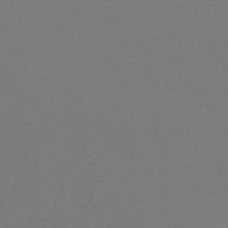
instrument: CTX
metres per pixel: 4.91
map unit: eHb
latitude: -49.8234
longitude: 67.4832
